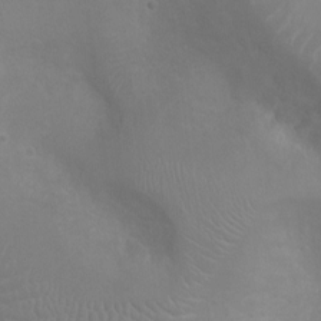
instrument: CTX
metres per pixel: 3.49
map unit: Ht
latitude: -3.6343
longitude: -18.0633
